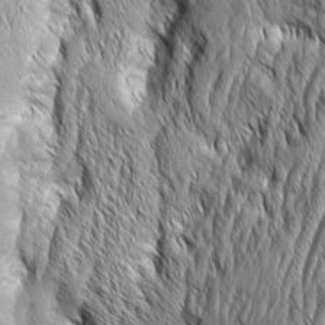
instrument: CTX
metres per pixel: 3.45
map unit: Aa
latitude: 7.0647
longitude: -129.7072
